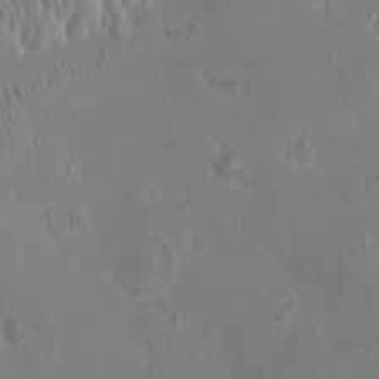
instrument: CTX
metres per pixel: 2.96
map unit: HNhu
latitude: 4.0633
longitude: -3.7449
